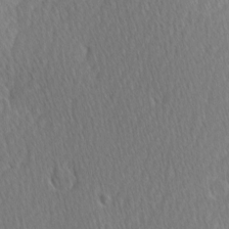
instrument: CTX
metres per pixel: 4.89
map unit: Ave
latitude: -0.9542
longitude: -114.3656
